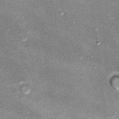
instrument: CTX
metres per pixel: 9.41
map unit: Hto
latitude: 11.9150
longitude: -36.6490
